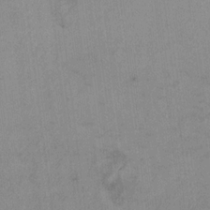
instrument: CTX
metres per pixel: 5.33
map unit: Ht
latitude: 9.7828
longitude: -32.4979
